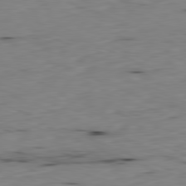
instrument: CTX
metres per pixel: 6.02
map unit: Ap
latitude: -81.9178
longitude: -68.4601
